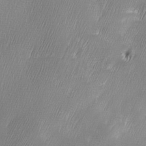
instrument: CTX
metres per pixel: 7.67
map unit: Ave
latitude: 9.9339
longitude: -106.1767
